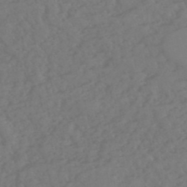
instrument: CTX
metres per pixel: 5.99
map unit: eHh
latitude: -51.3510
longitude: -23.8961
